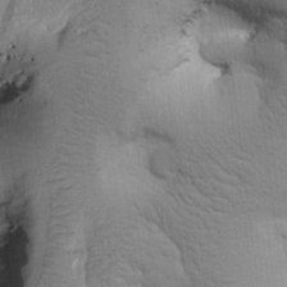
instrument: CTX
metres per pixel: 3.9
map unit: Htu
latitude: 0.9702
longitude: 174.8030
